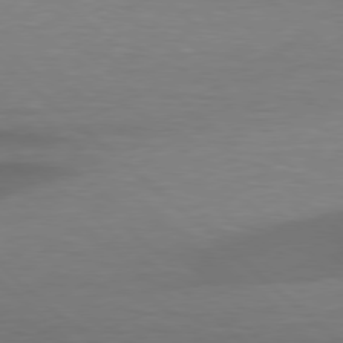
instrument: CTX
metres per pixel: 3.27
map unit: Hpe
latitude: 77.8016
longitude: -126.1200
